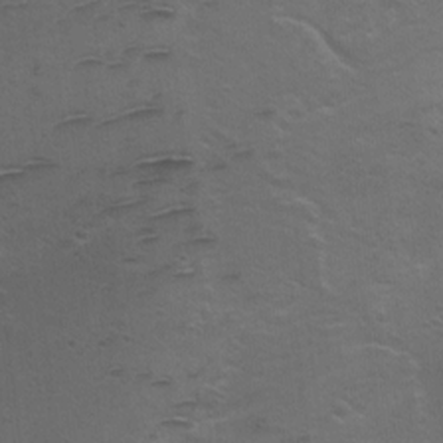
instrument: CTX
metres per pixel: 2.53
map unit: Ht
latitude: 4.6868
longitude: -29.1592
